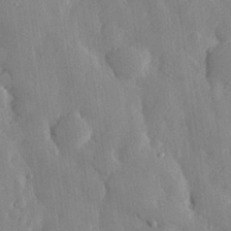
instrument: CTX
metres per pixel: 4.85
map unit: eHh
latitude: 29.4804
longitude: -79.4238
